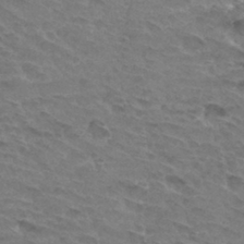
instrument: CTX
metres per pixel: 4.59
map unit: Hto
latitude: 32.9703
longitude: -45.3670
